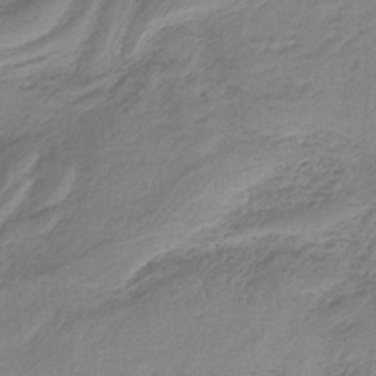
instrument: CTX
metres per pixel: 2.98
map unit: HNb
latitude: -34.1039
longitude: 58.9541
